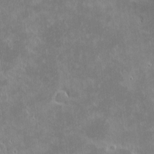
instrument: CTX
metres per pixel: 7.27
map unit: eHh
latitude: -1.1998
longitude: -85.0081
